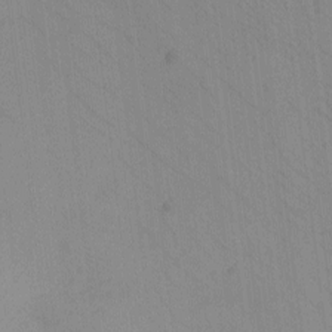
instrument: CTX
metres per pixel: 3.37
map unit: eHh
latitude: -8.7463
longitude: -67.8205
